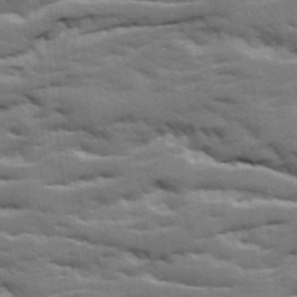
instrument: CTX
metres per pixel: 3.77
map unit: Ave
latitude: 19.3103
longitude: -129.7638
